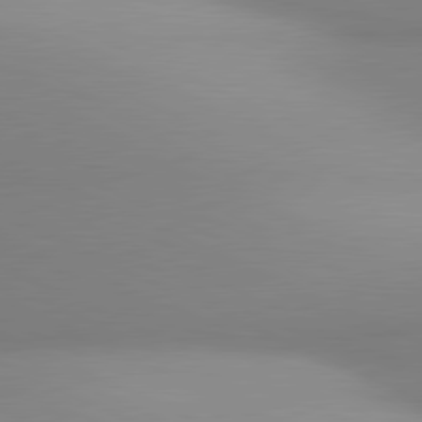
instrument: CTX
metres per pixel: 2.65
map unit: lApd
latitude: 81.1403
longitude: 143.3509
